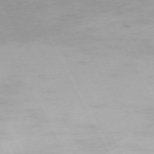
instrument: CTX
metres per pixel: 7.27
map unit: Ap
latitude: -73.2943
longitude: -69.8772
